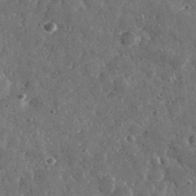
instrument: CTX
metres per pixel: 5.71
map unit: lHvf
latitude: 35.5938
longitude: -87.5749
